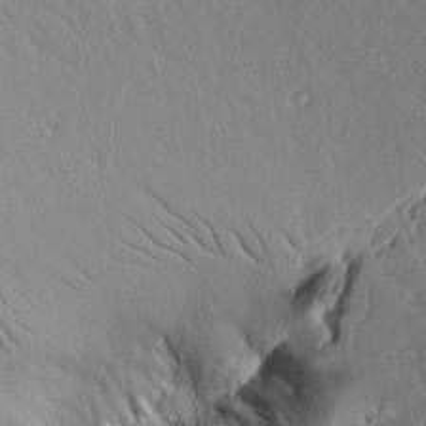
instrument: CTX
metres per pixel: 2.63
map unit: lAvf
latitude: 15.6883
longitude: -127.7828
